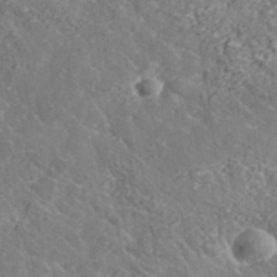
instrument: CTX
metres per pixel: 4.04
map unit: lHvf
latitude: 37.5182
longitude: -91.4804
